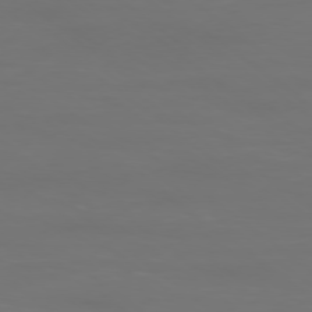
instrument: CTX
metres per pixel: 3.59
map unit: Ap
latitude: -78.3495
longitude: -94.0444
